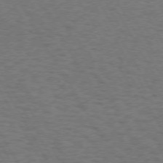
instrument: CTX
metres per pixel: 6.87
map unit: Hpe
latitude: 72.4790
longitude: -128.9514
